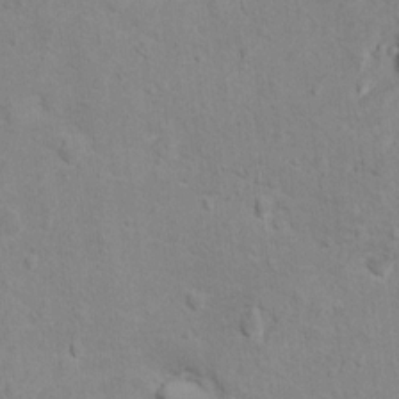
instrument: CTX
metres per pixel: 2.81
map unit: Hto
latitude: 12.1578
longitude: -38.5357
